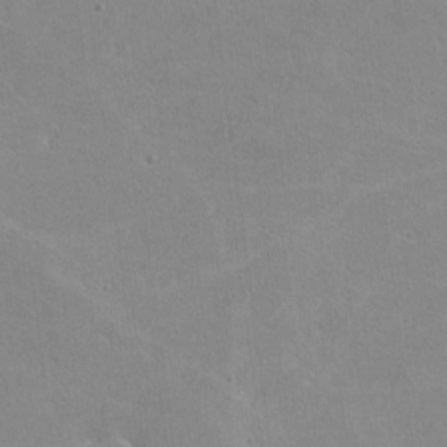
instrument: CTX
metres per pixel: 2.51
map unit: lHvf
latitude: -11.0109
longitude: -101.9528
